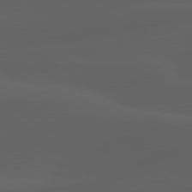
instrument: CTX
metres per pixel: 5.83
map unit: lApd
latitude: 80.2900
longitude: -88.9892
